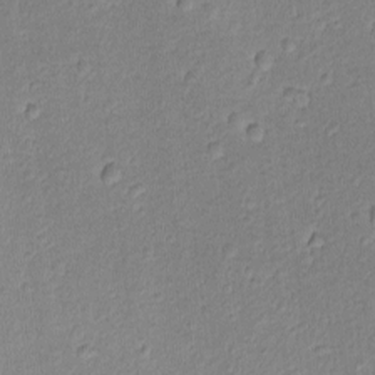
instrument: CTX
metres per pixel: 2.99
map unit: lAvf
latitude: -8.9919
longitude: -119.6505
